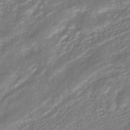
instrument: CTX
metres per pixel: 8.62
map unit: HNhu
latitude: -40.7085
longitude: 108.2928
